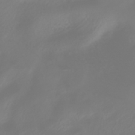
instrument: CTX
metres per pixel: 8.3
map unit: HNhu
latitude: -40.3117
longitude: 100.3873
